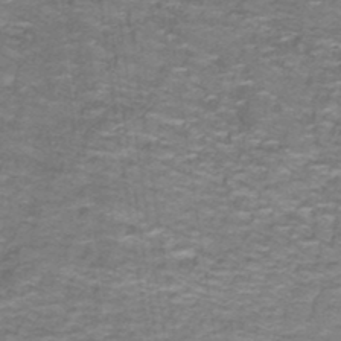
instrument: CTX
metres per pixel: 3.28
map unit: lHb
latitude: -40.7463
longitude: 56.3495
